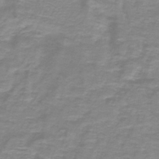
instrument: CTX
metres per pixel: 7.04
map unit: lHb
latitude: -41.3132
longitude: 56.2550
